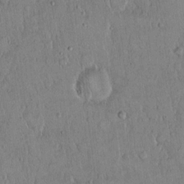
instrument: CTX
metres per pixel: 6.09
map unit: Hto
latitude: 14.6680
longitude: -57.6127
